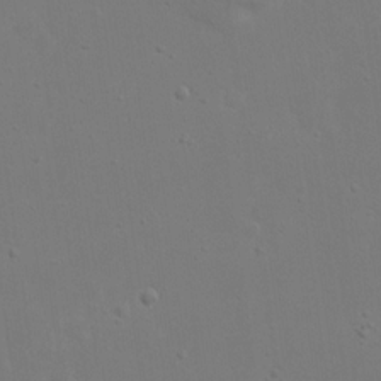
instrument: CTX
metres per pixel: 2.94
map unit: eHh
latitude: 19.4804
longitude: -71.8961
